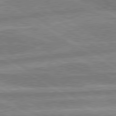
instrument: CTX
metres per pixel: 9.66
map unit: lApd
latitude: 80.1389
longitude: -167.5182
